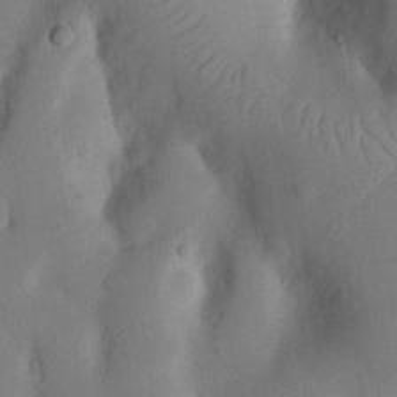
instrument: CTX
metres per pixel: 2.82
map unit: Nhu
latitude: 20.1956
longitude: -74.1200
